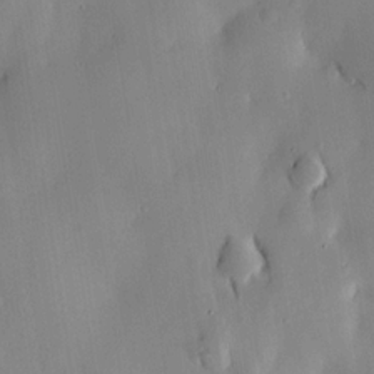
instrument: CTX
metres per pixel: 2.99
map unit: HNhu
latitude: 15.1781
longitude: 12.1417
